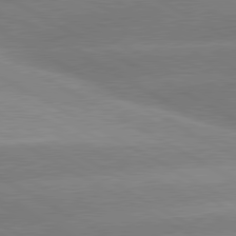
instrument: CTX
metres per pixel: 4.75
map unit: lApd
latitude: 80.5546
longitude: -155.7261
